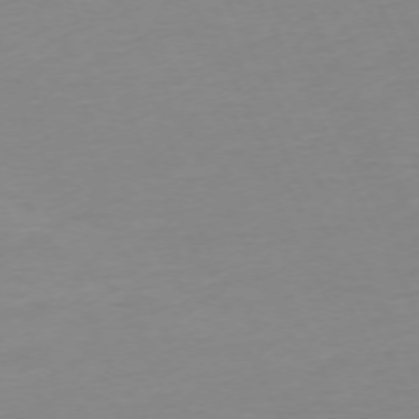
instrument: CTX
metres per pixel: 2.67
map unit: Ap
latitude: -73.3509
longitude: -69.9528
